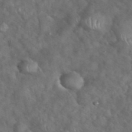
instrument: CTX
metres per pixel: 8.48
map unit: eHh
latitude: 39.5371
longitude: -57.4615
